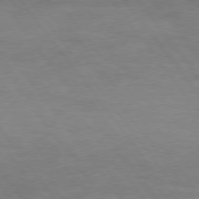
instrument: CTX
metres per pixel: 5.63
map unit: Hpe
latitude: 75.1781
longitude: -143.3293
